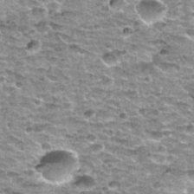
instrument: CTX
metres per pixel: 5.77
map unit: Nhu
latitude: 32.4978
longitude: -52.8002
